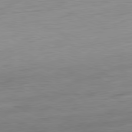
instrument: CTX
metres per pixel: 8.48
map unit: Ap
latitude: -81.6344
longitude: -76.5168
